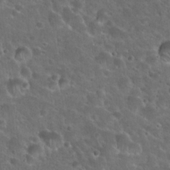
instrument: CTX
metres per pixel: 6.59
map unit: Hto
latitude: 22.3278
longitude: -53.4616
